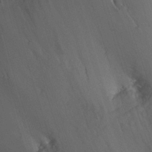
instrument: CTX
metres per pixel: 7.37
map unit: Nhu
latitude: -7.5588
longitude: -41.1781
